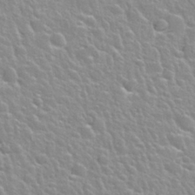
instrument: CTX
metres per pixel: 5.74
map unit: Nhu
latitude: 28.1389
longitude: -53.5371
